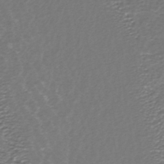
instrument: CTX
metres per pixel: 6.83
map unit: HNhu
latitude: -43.8611
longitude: 100.9163
